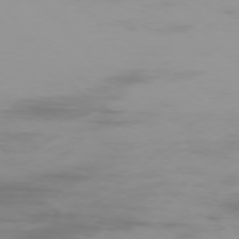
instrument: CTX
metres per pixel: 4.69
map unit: Ap
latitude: -76.9353
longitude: -74.4412
